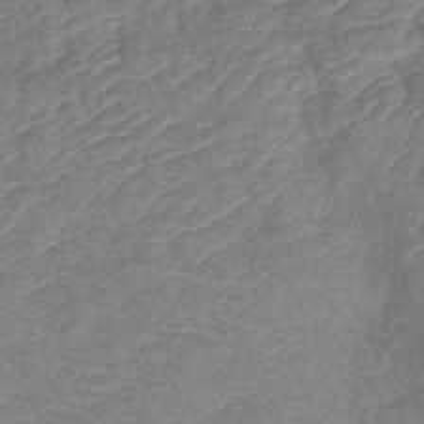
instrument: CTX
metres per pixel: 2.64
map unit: lHb
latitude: -41.8422
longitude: 78.7841
